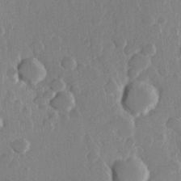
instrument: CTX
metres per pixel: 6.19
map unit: Hve
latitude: 22.2522
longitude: 149.1054
